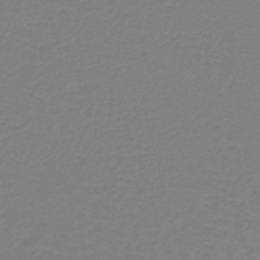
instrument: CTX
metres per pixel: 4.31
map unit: lHb
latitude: -41.1053
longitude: 60.1984
